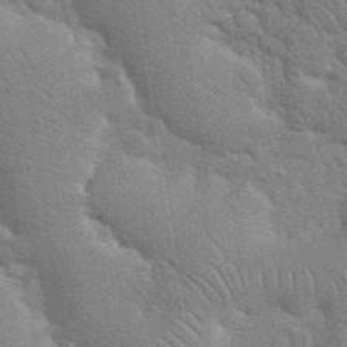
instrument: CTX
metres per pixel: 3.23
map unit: eHh
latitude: 35.8394
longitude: -65.6883
